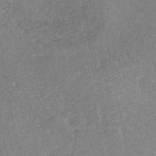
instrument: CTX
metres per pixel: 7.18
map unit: lHb
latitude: -43.9178
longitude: 75.1432
